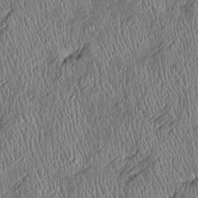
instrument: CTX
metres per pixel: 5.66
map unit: Htu
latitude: -6.2172
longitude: 155.4265
